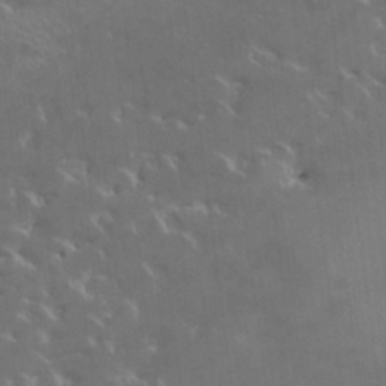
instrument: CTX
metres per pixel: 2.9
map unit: HNhu
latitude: 4.3089
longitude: 13.6911
